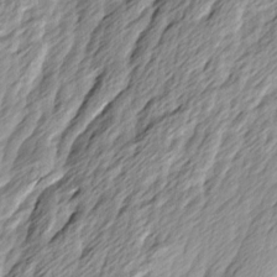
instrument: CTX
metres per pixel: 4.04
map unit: Ave
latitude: 15.0081
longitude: -136.0444
